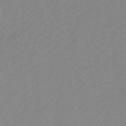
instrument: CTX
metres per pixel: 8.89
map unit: lHb
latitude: -36.6707
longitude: 70.6708
